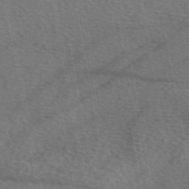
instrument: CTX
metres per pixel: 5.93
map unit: eAb
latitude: 50.6490
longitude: 110.5951
